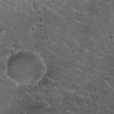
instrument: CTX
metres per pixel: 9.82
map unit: Nhu
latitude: 29.5560
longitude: -53.1781
